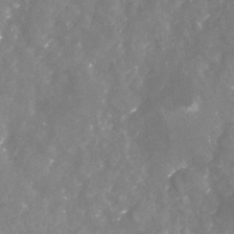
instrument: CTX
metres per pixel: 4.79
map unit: Nhu
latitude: -24.2739
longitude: -57.3859
